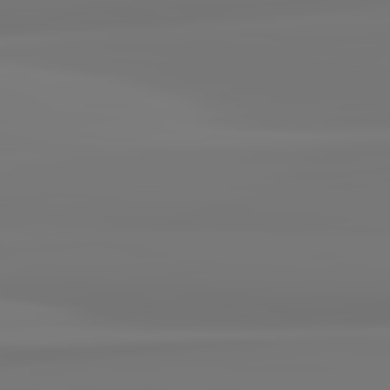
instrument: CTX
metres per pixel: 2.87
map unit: lApd
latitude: 82.1199
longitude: 171.3699
